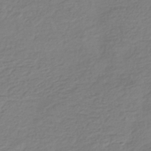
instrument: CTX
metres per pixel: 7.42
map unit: HNhu
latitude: -42.6140
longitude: 97.7667
